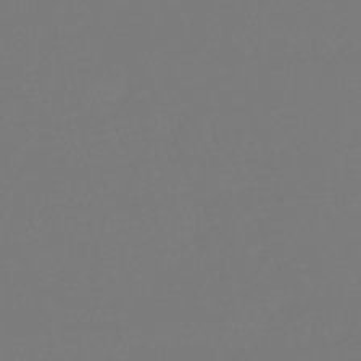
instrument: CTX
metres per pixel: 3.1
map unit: lHb
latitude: -45.8422
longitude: 76.2928
